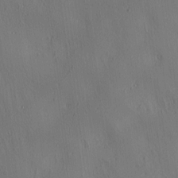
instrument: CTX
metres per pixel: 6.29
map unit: lAa
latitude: 4.5168
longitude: -112.6868
